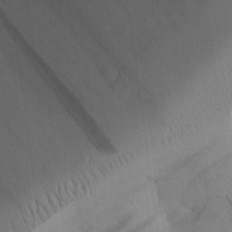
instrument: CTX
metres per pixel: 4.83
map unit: Aa
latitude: 24.9513
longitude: -128.4790
